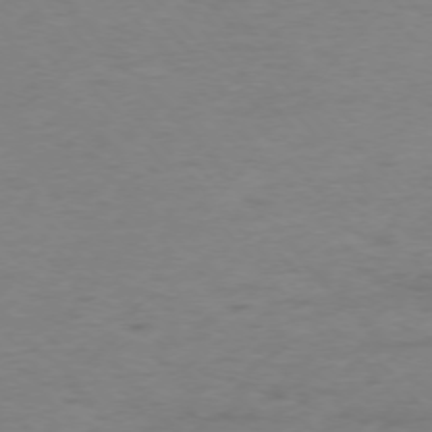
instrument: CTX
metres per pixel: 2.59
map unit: Ap
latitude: -76.2362
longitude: -83.4615
